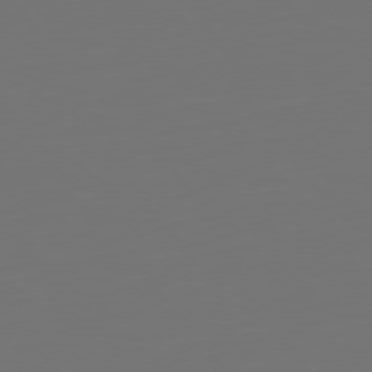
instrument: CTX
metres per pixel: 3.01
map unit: Hpe
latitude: 75.1214
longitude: -124.0255
